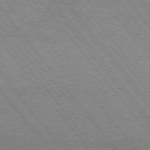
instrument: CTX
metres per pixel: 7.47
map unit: Hpe
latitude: 75.0081
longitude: -140.2333
